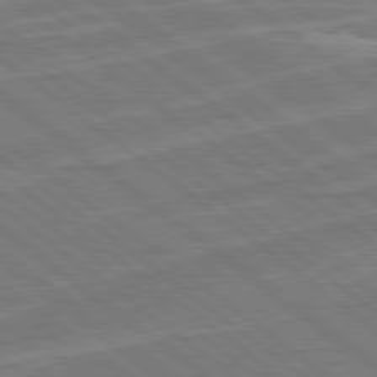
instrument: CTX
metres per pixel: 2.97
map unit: Hpe
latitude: 78.8380
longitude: -129.4615
